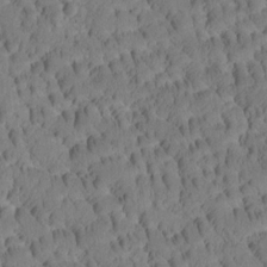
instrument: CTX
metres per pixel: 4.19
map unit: Htu
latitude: -4.1416
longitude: 173.1431
